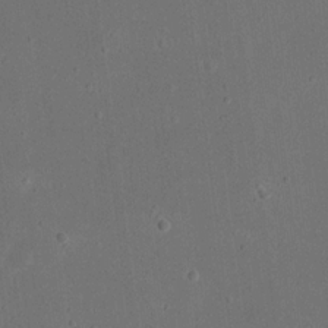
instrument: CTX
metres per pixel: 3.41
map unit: eHh
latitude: 18.3089
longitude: -70.7435
